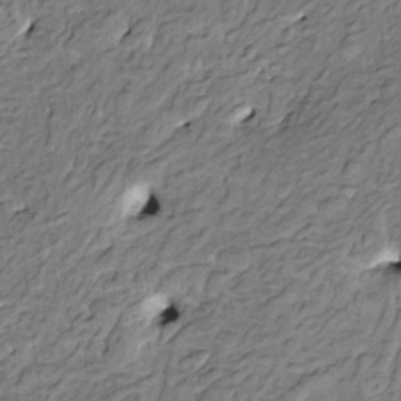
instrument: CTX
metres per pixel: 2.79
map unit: HNhu
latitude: 3.3859
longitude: 8.7274
